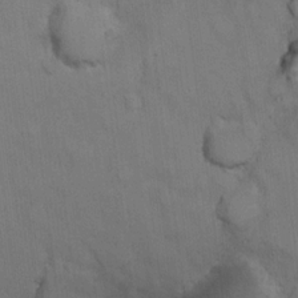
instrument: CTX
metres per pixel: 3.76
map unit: Hto
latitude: 14.3090
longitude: -30.2523
